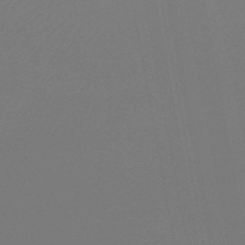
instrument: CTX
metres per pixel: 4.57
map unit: lHb
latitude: -47.5210
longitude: 69.1809
